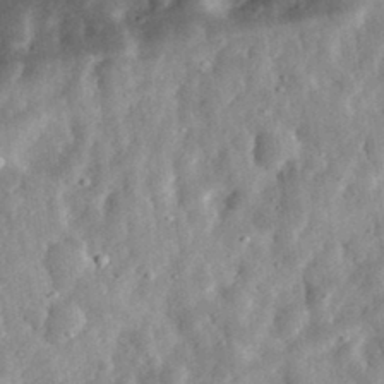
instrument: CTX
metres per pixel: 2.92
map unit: eHh
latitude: 33.9906
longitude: -79.3482
